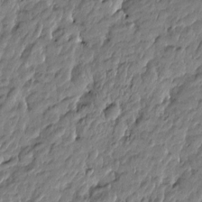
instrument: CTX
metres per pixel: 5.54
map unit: Htu
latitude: -5.0864
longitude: 177.4454
